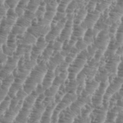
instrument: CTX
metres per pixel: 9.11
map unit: eHh
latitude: 34.9513
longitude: -135.5749
